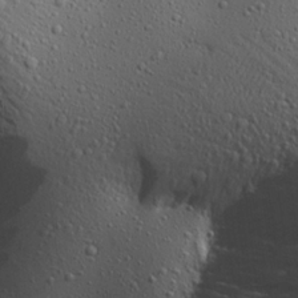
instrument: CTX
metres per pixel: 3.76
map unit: Aa
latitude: 22.6301
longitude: -143.6316
